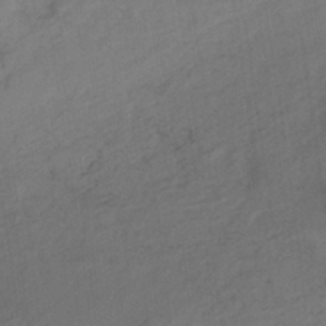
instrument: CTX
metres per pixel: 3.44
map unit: HNhu
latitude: -42.1794
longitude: 101.7477
